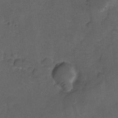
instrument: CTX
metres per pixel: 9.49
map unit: Hto
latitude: 4.9514
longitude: -31.6505
